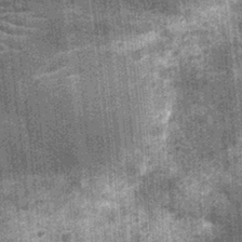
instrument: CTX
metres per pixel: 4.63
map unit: Nhu
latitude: -12.6896
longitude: -22.1578
